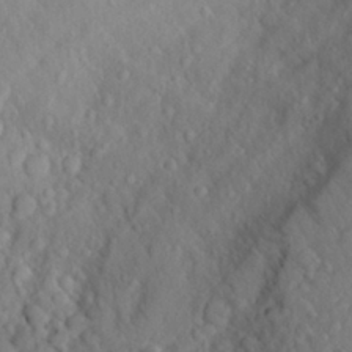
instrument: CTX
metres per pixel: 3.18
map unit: Aa
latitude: 24.8380
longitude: -147.7261
